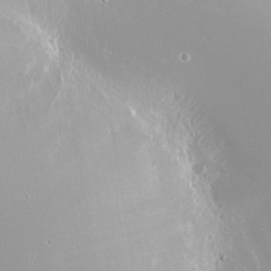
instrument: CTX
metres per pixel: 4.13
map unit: Nhu
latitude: -24.5196
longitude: -72.3279
